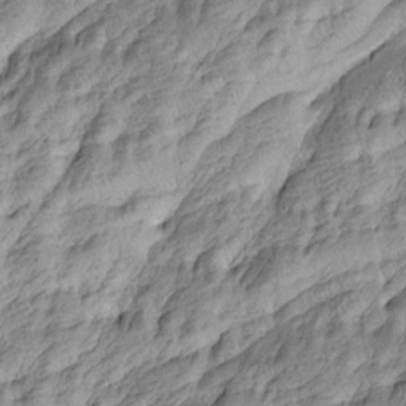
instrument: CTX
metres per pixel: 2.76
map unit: Htu
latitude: -4.3495
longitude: -176.4034
